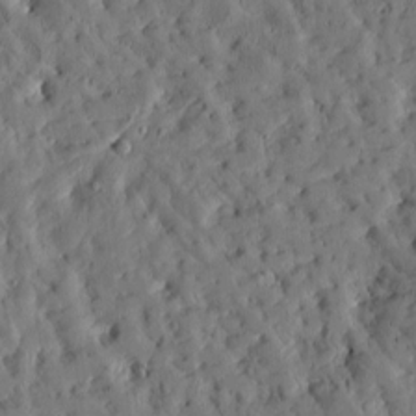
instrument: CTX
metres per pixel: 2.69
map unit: Htu
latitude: -3.4454
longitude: 174.5951
